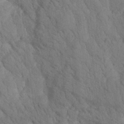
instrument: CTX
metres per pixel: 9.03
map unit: Htu
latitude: -0.1795
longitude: 174.4628
